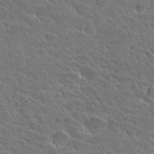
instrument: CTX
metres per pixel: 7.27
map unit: Hto
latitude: 29.0458
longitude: -38.7435
